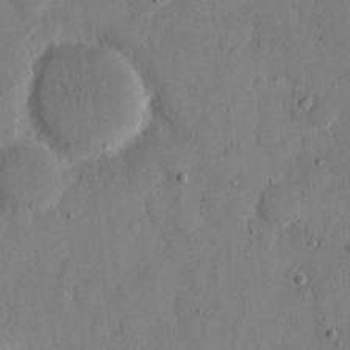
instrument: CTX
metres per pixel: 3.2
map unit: eHh
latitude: 13.4238
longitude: -68.3090
